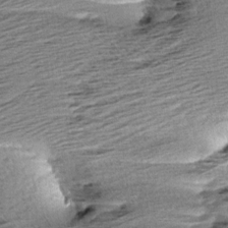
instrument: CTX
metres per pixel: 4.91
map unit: Aa
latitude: 7.0647
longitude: -137.7072
